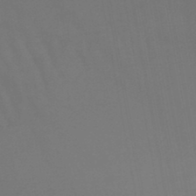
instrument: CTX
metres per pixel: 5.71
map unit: lHb
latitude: -47.0675
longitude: 74.1417
